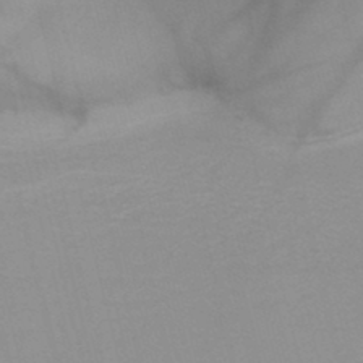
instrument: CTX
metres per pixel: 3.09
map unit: HNb
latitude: -45.8422
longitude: -41.4048
